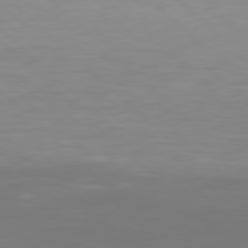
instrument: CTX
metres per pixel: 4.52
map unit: Hpe
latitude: 78.2145
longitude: -171.3104
